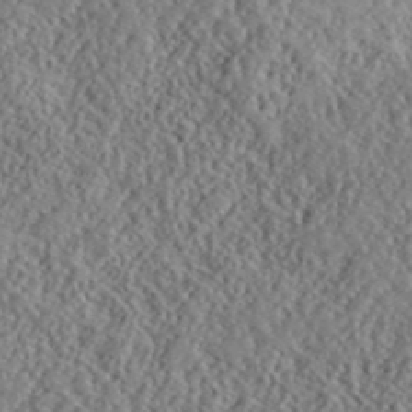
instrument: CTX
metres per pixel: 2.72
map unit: lHvf
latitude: 40.5356
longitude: -88.6491
